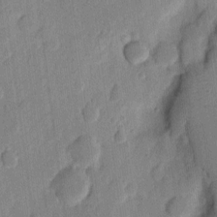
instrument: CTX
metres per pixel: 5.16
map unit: eHh
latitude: 7.0080
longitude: -71.1592
